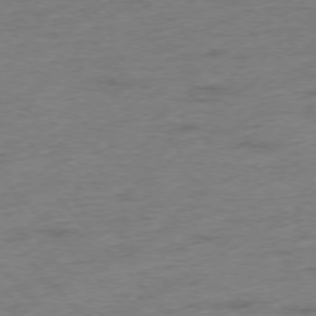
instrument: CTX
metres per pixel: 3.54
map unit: Hpe
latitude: -76.4251
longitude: -11.3860
